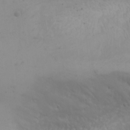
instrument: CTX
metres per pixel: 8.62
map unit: Nhu
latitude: -4.5196
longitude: -84.3845
